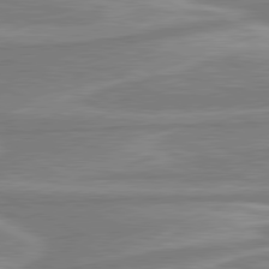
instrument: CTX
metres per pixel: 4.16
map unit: lApd
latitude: 80.6301
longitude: -174.1767
